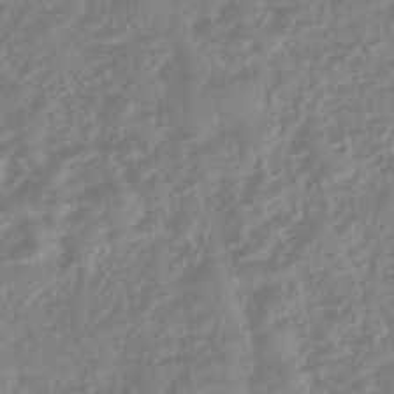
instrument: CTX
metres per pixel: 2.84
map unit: eHb
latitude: -45.8611
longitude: 83.8989
